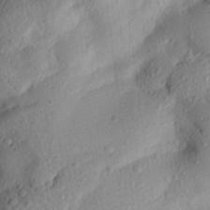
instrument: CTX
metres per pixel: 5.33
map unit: eHh
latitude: 25.1403
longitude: -78.0633
